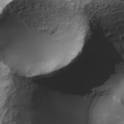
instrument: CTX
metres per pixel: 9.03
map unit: Nhe
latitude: -34.4818
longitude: -143.8206
